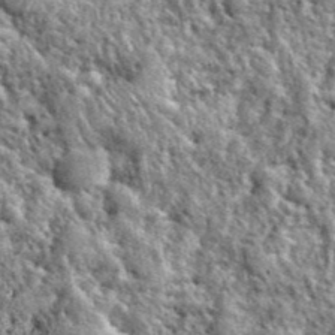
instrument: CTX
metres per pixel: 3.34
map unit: eHh
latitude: 40.1389
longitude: -55.8772
